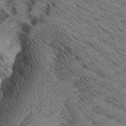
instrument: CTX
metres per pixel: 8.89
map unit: Aa
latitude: 8.3656
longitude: -139.0836
